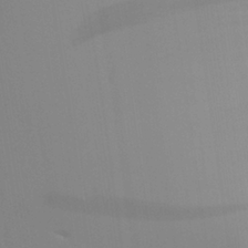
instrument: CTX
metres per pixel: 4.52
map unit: Aa
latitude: 25.8772
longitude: -131.4238
